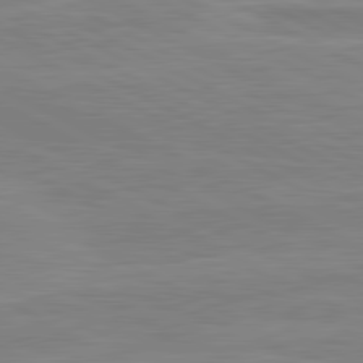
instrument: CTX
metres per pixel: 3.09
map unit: lApd
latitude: 81.1025
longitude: 171.2187
